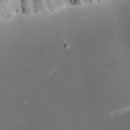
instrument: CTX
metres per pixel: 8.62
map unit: eHh
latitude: -5.1431
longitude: -86.1767
